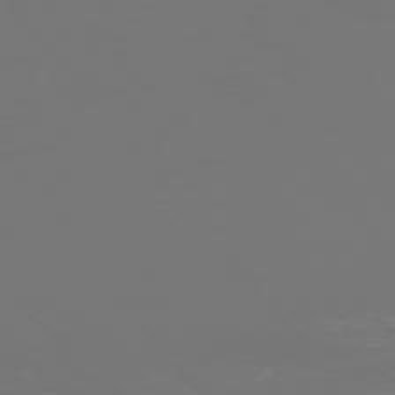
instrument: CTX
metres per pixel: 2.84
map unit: Ap
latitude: -75.1620
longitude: -76.4412
